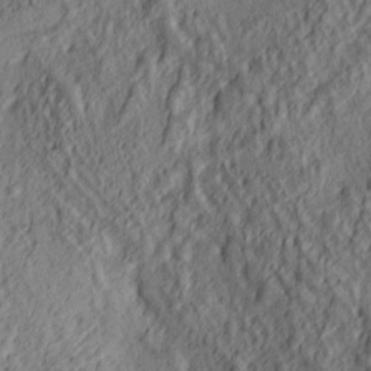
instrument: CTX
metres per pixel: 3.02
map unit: lAa
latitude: 4.8758
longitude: -116.7435
